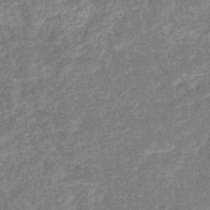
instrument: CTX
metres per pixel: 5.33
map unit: eHb
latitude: -36.9352
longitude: 80.0094
